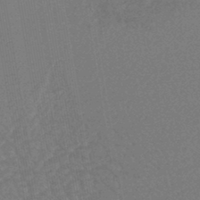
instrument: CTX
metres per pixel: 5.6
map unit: lHb
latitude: -43.8989
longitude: 78.5007
